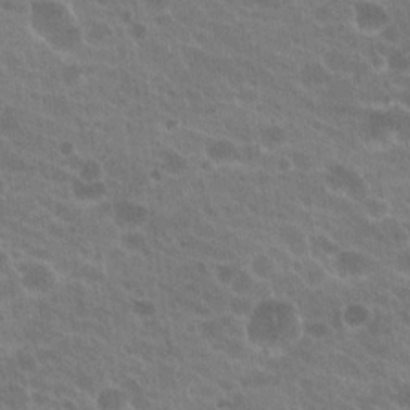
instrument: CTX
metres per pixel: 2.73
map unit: Hto
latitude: 22.3089
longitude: -38.0822
